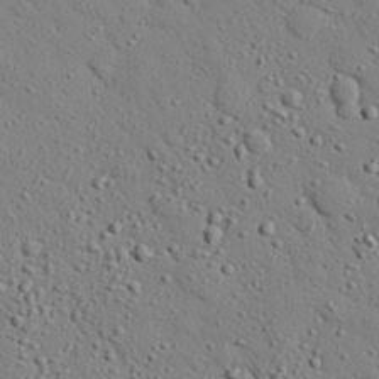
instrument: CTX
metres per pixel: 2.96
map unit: eHh
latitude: 25.8016
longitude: -78.2145
